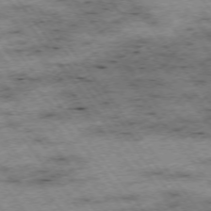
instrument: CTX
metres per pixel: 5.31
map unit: Hpe
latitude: -74.9353
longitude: 2.6896
